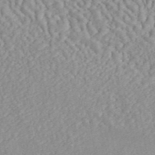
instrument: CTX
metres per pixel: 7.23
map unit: ANa
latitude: 46.0444
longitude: 24.2739
